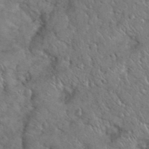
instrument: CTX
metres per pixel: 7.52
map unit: eHh
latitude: 37.6127
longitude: -64.3089
